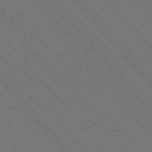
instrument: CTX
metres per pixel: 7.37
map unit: Hpe
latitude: -76.3495
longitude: -16.5357
